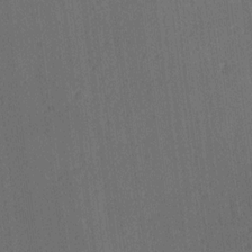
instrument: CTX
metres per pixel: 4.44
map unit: Ave
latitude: 19.1214
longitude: -137.1970
